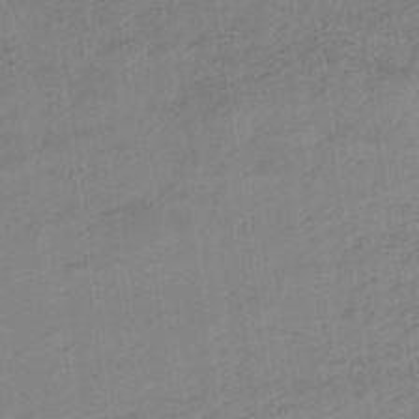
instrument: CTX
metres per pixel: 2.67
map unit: lHb
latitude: -34.3117
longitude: 64.6519
